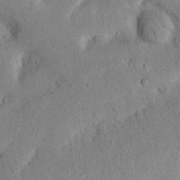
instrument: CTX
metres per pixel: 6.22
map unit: Nhu
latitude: 19.8961
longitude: -74.8380
